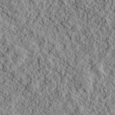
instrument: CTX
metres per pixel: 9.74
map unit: lHvf
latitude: 39.8961
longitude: -88.8002
